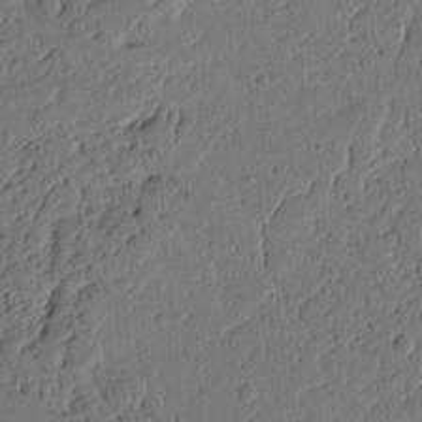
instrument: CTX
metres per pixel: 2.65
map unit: Ht
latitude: 10.1200
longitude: -78.1011
